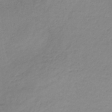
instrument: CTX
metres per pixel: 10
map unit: HNb
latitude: -33.6533
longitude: 63.8800
